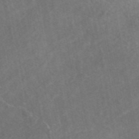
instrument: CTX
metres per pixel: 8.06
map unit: eAb
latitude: 47.2726
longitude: 127.6532
